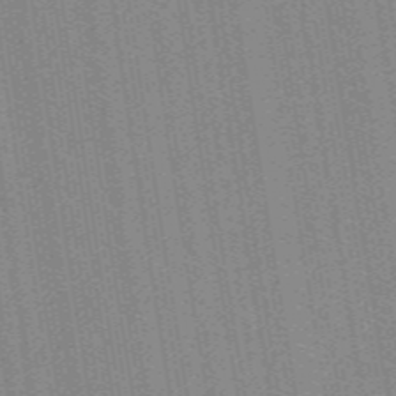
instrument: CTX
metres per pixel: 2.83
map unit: ANa
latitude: -38.4629
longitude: 94.9730
